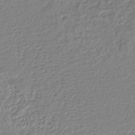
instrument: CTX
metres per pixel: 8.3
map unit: lHb
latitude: -40.8030
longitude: 62.0094
